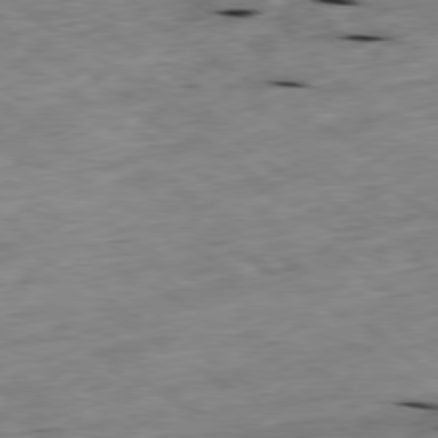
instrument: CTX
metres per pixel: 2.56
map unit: Ap
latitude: -79.6344
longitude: -90.5924
